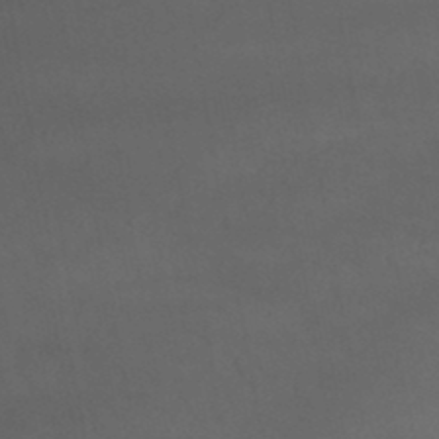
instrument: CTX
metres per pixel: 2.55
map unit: lHb
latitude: -46.4818
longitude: 75.3321
